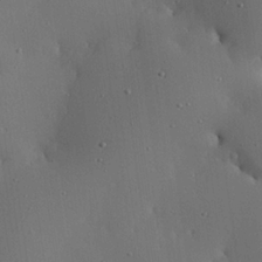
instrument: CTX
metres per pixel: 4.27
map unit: eHh
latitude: 23.4615
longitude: -91.3860
